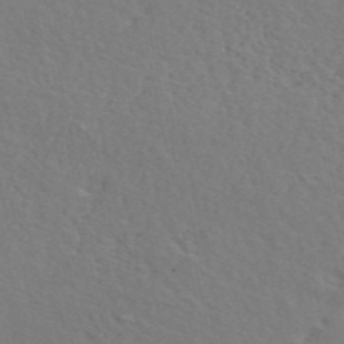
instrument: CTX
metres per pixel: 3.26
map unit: ANa
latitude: 48.2711
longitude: -76.2144
